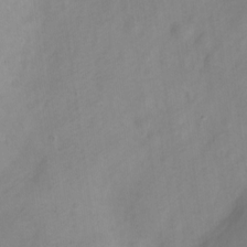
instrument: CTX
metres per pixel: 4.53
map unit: Nve
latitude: -22.3684
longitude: 106.5385
